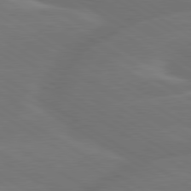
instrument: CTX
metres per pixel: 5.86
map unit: lApd
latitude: 79.9717
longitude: -143.4049
